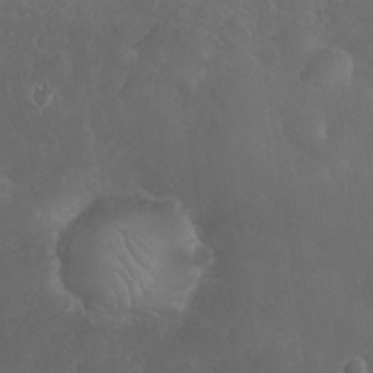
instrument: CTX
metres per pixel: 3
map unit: Nhu
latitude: 26.7624
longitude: -65.0836
